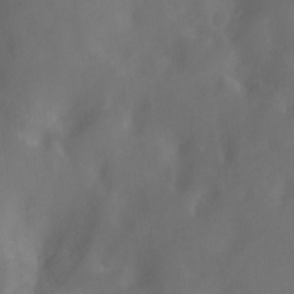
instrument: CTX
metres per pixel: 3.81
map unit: Nhu
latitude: -13.1053
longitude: -72.2334
